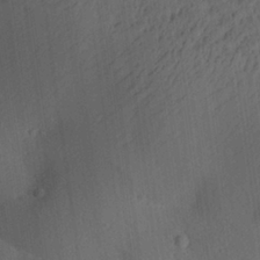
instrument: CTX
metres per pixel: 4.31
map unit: Aa
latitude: 26.8191
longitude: -137.6694
